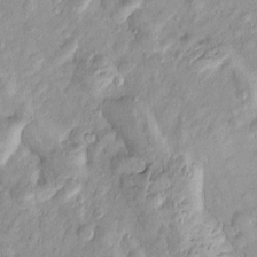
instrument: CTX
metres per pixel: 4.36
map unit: Htu
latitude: -5.0297
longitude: 157.9178
